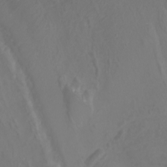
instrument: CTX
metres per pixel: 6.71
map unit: Nhu
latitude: -8.2361
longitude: -93.6882
